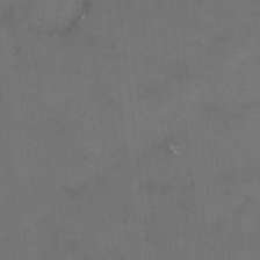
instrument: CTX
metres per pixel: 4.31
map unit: lHvf
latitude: -13.6344
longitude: -100.8758
